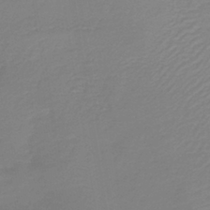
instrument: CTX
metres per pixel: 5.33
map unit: lHb
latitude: -40.1795
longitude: 59.9745
